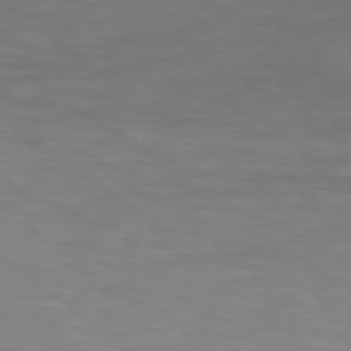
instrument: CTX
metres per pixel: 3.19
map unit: Hpe
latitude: 78.6869
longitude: 174.7841
